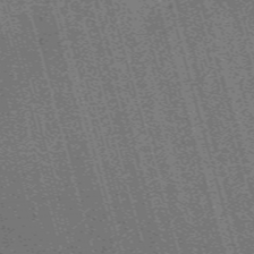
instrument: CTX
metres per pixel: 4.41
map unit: Nve
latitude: -59.6343
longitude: 62.2172
